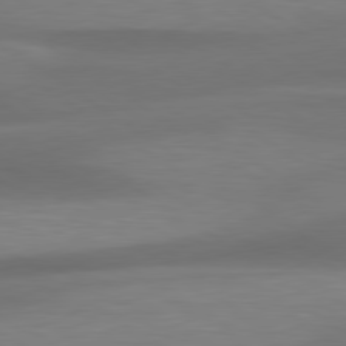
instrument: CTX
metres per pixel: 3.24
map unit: lApd
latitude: 79.6883
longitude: -87.0647
